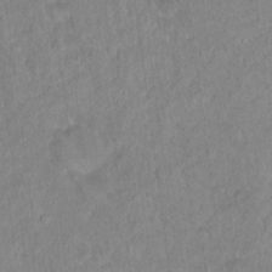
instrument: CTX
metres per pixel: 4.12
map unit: Hto
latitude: 16.5357
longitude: -39.9717
